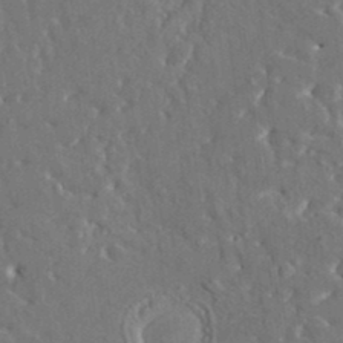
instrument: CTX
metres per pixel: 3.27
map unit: HNhu
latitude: 5.2159
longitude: 10.2551
